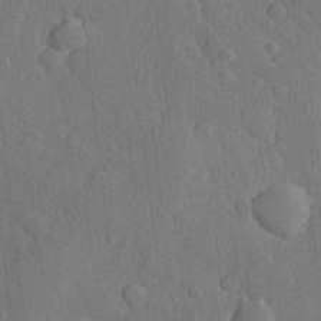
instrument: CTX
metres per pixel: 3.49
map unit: Hve
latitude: 24.7246
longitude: 149.3510
